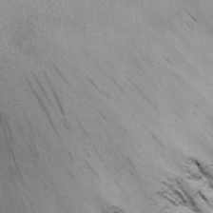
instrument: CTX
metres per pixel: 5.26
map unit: Nhu
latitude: 26.6491
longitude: -71.1970
